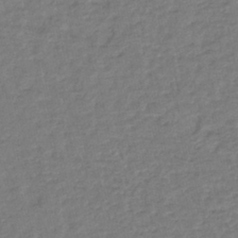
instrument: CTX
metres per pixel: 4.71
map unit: lHb
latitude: -41.5777
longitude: 76.3117
